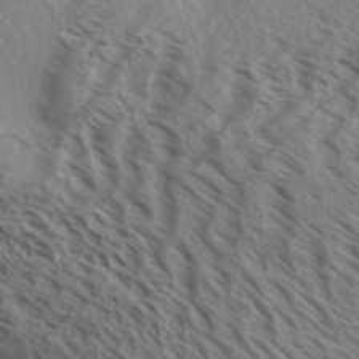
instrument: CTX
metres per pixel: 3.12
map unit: Aa
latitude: 33.1781
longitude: -138.7813
